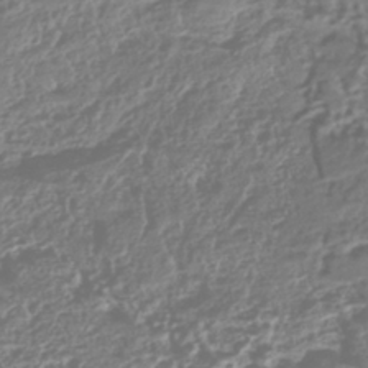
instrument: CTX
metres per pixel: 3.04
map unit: HNhu
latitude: -42.9541
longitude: 106.9920
